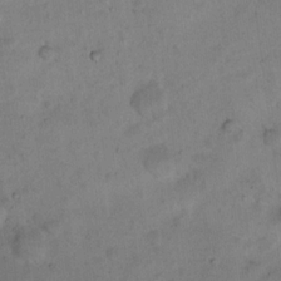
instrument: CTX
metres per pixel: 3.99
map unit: Ht
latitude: 15.2348
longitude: -41.2159
